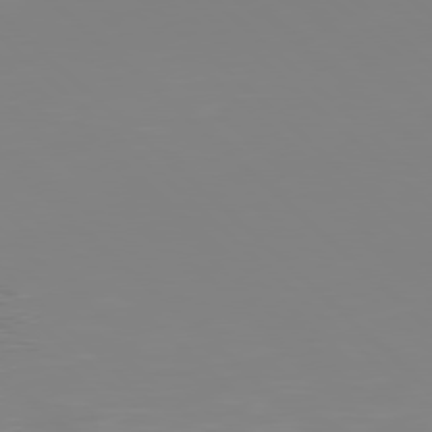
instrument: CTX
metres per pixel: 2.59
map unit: Hpe
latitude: 77.5182
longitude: -173.7827
